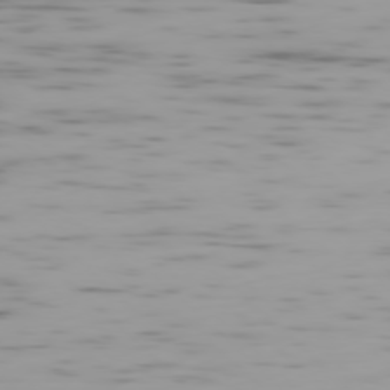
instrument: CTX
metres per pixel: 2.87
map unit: Ap
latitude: -77.8422
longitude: -65.3482
